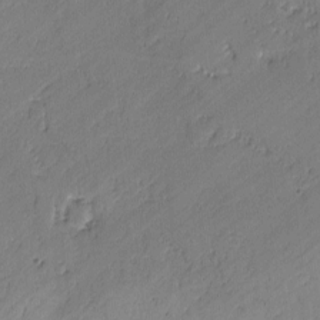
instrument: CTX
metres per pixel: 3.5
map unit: lAvf
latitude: -1.8234
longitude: -105.9150
